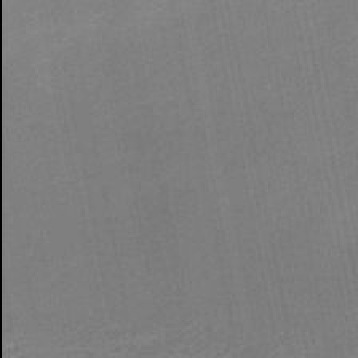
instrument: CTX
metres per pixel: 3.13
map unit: HNb
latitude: -50.1606
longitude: -49.9906
